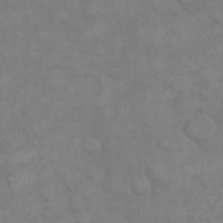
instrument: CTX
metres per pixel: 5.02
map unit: eHh
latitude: 16.8380
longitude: -66.1011
